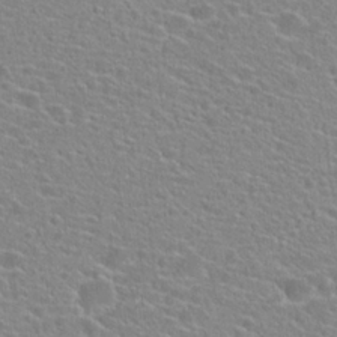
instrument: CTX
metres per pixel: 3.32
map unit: Hto
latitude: 24.1388
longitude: -44.7435
